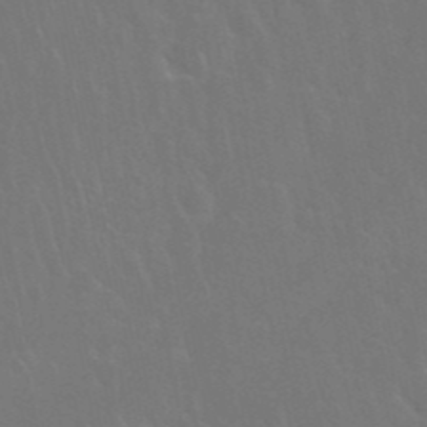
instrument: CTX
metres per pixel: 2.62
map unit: Nhu
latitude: 27.7072
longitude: -61.9906
